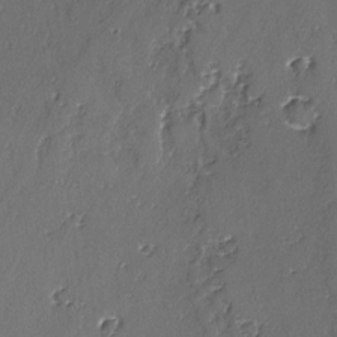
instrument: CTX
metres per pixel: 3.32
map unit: lAvf
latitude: -2.9163
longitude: -106.4223
